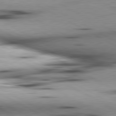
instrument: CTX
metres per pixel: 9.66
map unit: lApd
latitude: 80.4790
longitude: 157.0297
